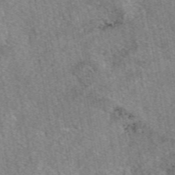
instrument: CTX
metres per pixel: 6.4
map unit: eAb
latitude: 48.6679
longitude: 108.8975
